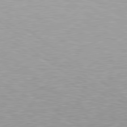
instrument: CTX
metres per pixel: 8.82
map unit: Hpe
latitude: 79.3104
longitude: -153.0081
